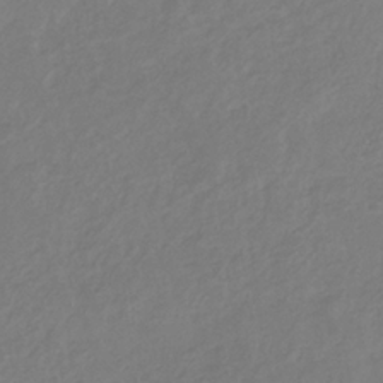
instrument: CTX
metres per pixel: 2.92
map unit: HNhu
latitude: -29.5966
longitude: 67.8422
